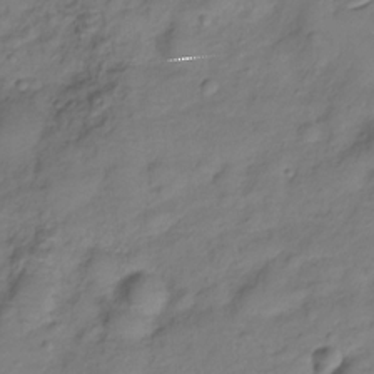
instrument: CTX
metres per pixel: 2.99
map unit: Hve
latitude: -28.8975
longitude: 94.1983
